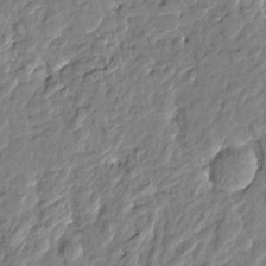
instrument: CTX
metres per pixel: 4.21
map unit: Htu
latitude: -1.6344
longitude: -179.4049
